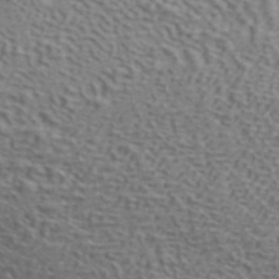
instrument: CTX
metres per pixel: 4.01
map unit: ANa
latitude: 42.3089
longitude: 49.8234
